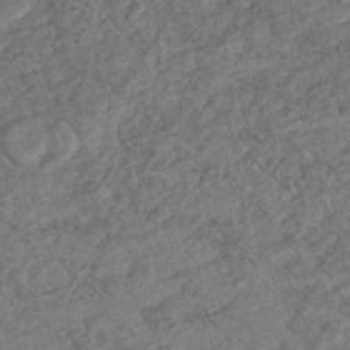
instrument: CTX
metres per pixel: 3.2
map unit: HNhu
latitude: -44.9542
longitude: 100.2361
